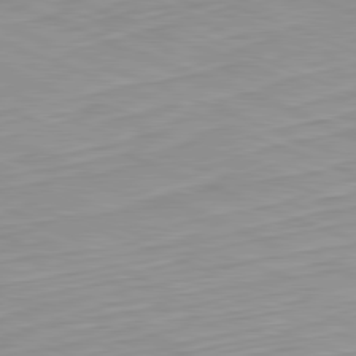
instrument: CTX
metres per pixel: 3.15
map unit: Hpe
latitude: -82.2172
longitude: 12.4440
